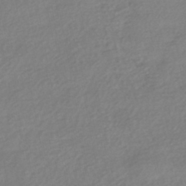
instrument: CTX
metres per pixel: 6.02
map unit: HNhu
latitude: -43.2753
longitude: 96.6141
